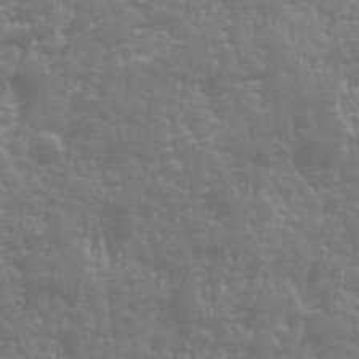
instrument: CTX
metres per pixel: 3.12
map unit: Ave
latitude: 12.8002
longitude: -103.6505
